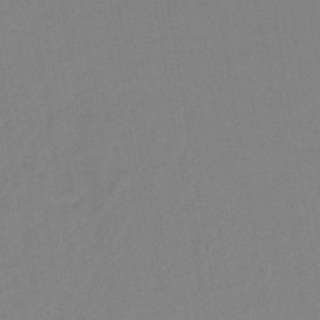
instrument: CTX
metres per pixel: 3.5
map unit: lHb
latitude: -44.5385
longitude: 72.8030
